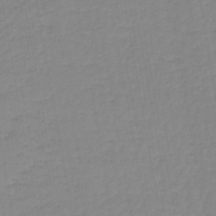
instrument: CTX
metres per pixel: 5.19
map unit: lHb
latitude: -44.5952
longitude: 62.6896
